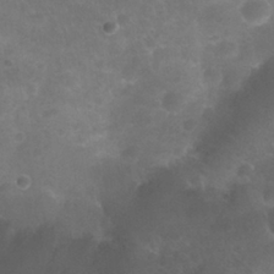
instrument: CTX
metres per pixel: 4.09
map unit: Nhu
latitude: 27.5560
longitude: -62.6113
